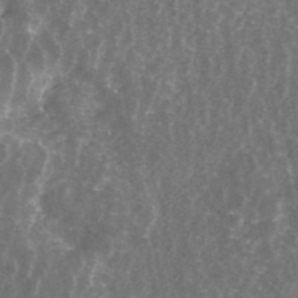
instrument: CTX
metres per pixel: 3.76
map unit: ANa
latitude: 45.2726
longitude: 29.8989
